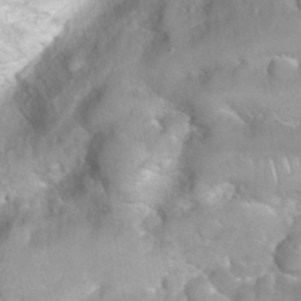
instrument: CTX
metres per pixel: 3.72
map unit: Nhu
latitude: 26.5924
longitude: -63.7639
